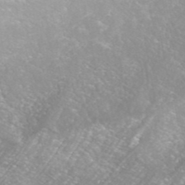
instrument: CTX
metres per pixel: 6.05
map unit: ANa
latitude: 43.7261
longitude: 23.8800
